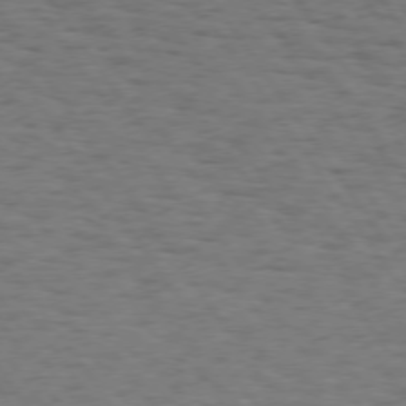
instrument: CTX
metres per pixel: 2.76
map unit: Hpe
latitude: 74.4223
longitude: -132.4979
